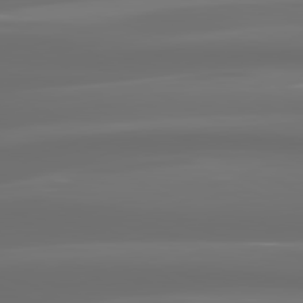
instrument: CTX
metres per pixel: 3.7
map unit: lApd
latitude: 81.0269
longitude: -136.5924
